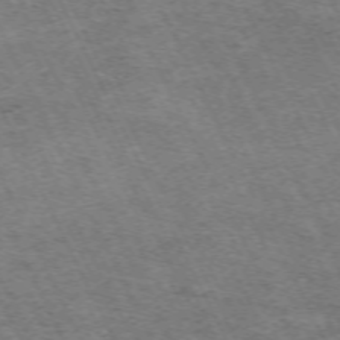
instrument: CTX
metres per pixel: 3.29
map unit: Hpe
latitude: -70.8408
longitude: 11.5210
